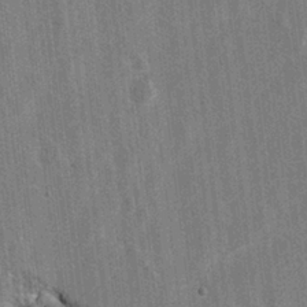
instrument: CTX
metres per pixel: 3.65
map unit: Hto
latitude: 8.7057
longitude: -34.7435
